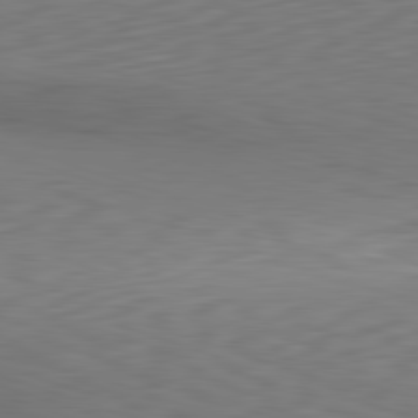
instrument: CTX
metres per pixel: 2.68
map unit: Hpe
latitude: -82.4629
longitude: 11.1431
